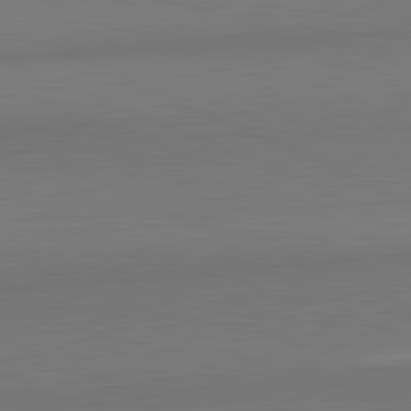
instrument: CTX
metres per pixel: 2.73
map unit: lApd
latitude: 82.1011
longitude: 151.9556
